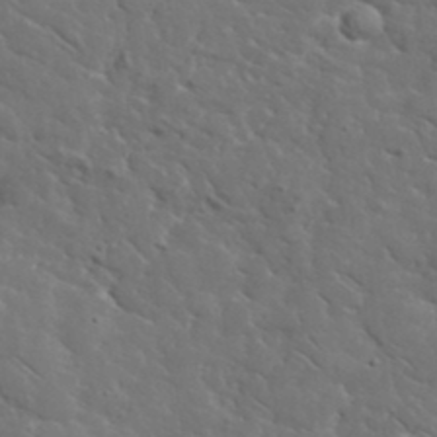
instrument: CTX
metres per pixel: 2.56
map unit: lHvf
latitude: 37.6316
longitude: -91.9339
